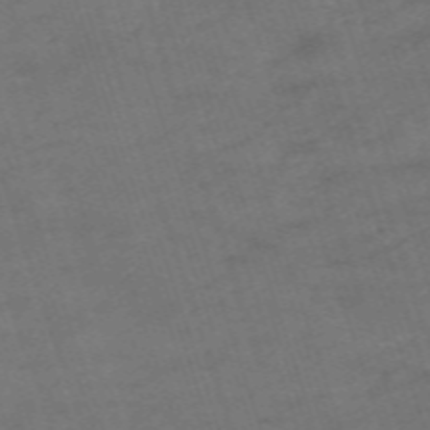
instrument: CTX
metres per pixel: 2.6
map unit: HNb
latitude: -54.4629
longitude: -37.0648
